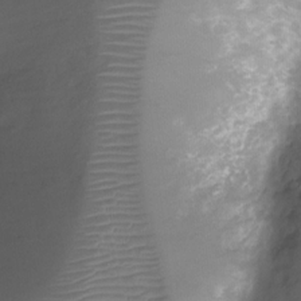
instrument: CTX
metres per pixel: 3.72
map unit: Ht
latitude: -8.4629
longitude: -20.3656
